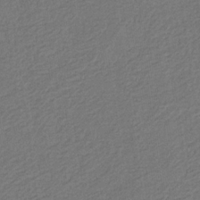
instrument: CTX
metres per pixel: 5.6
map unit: eHb
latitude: -30.2739
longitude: 70.1417
